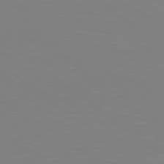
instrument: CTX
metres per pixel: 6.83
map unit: lApd
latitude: 79.0837
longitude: -173.2536
